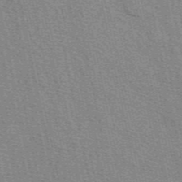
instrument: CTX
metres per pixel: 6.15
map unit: eAb
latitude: 49.0836
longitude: 106.1984
